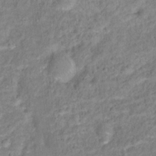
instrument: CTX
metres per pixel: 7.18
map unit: Hto
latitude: 16.2334
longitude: -42.3089
